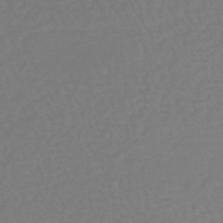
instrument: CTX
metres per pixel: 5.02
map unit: lHb
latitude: -38.4440
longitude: 63.0108
